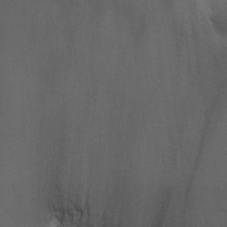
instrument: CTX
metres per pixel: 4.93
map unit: HNhu
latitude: 7.6316
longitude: -0.4412
